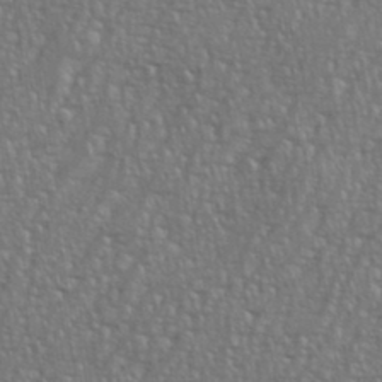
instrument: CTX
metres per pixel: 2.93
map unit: eHh
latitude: 35.9906
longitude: -132.7813
